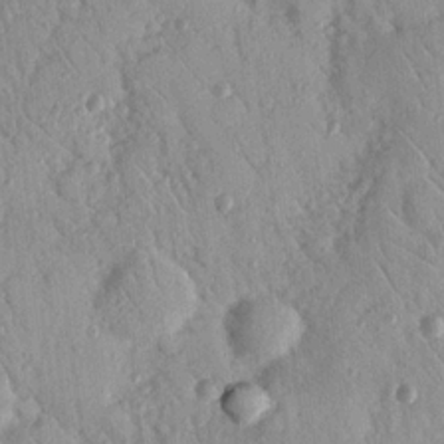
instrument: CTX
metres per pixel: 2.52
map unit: Nhu
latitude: 18.6301
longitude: -77.8961
